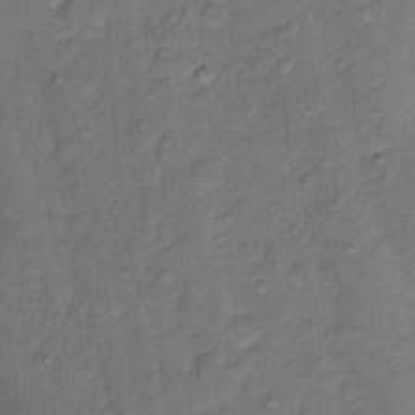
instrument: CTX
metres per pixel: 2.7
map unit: Hto
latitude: 4.5546
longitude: -61.1214
